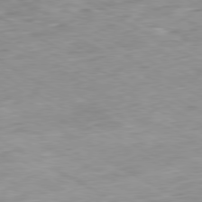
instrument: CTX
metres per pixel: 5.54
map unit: Ap
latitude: -80.5196
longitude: -81.1970
